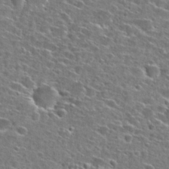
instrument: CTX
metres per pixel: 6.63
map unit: Hto
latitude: 26.4223
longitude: -47.8962
